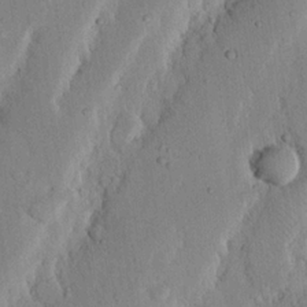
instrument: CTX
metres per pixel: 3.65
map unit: Nhu
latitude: 19.6882
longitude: -75.0270
